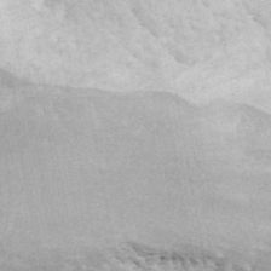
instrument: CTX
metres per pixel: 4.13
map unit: ANa
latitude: 43.4049
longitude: 46.2361
